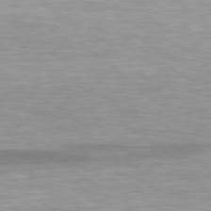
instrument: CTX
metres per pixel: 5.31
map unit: Hpe
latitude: 79.3482
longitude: -130.0444
